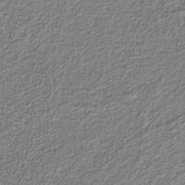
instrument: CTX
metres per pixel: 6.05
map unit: eAb
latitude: -39.5588
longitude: 51.6344
